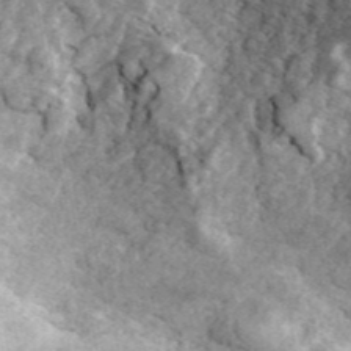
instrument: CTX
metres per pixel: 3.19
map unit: ANa
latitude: 45.4993
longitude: 30.3684
